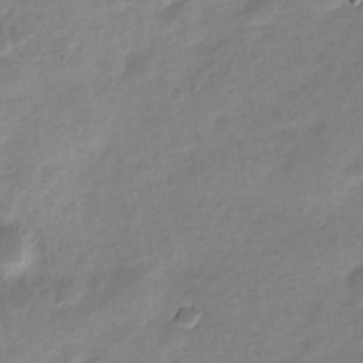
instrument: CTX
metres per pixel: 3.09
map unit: Nve
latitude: -22.5385
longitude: 105.1998
